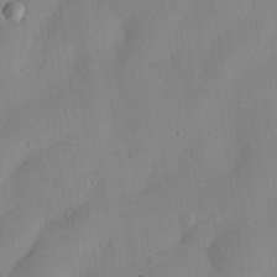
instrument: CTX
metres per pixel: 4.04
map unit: eHh
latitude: 29.7260
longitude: -73.3482
